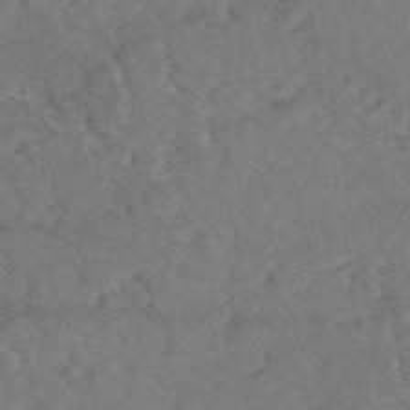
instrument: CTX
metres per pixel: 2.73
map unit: eAb
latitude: 47.7828
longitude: 111.1431
